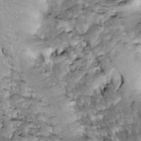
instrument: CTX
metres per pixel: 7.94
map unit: Htu
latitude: -2.7652
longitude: 149.2376
